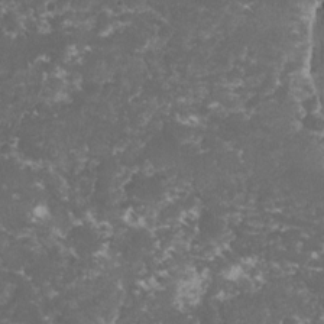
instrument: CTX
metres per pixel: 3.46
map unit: lHvf
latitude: -15.0298
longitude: -99.5182
